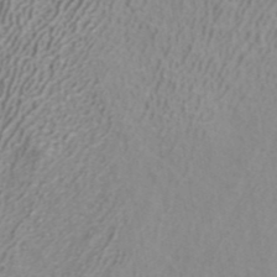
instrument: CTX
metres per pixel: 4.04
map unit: ANa
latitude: 40.5167
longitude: 24.4629
